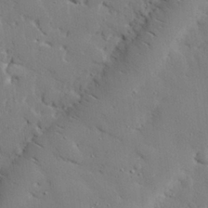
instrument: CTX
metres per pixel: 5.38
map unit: eHh
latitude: 28.8380
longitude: -81.4237
